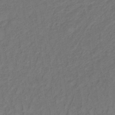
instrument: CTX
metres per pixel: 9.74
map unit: lHb
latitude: -32.8219
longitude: 64.9164
